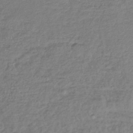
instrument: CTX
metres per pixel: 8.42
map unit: lHb
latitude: -40.6518
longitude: 70.7652
